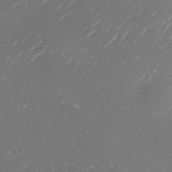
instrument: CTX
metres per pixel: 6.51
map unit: Nhu
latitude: -28.9353
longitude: -75.5182
